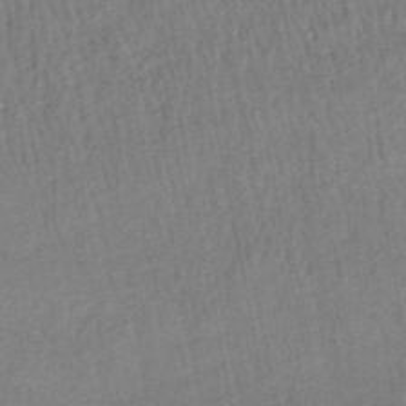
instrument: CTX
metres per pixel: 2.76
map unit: HNhu
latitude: -48.3496
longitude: 101.5021
